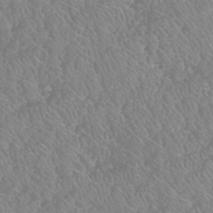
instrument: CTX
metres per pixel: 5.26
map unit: HNhu
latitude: -46.8786
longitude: 29.8233
